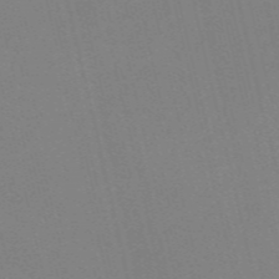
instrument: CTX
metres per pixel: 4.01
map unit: Nve
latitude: -58.1605
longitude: 63.0108
